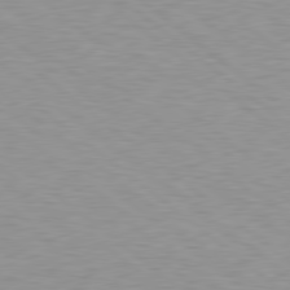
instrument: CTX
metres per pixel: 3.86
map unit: lApd
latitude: 79.3293
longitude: -88.8002
